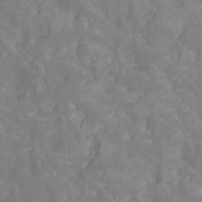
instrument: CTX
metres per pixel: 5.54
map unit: Ht
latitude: -11.1809
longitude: -23.7827
